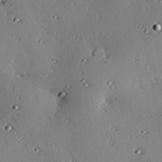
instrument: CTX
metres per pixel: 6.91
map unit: eHh
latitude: 23.2537
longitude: -90.3467
